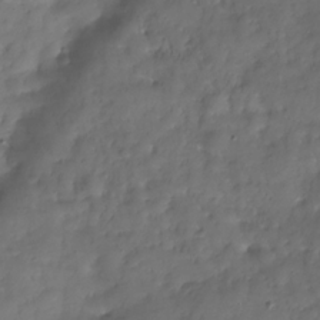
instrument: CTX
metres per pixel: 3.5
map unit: Hve
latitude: -29.8045
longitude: 94.7085
